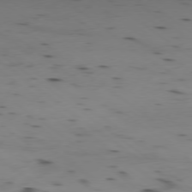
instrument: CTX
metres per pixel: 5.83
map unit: Ap
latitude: -78.8030
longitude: -73.4049
